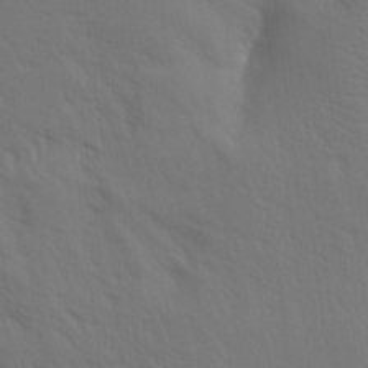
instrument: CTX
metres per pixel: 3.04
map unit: Aa
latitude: 14.9136
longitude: -147.5372
